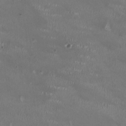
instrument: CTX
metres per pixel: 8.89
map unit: HNhu
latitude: 0.1577
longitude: -3.1781
